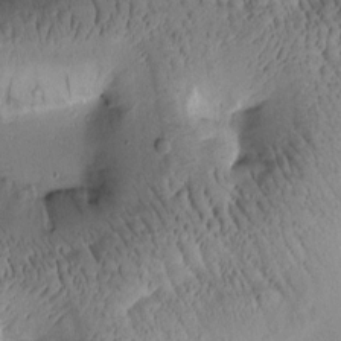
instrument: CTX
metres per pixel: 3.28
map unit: Htu
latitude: -1.6155
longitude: 171.1998
